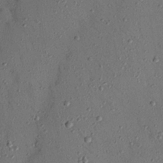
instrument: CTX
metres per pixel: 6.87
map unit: Nhu
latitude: 24.9702
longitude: -73.6316
